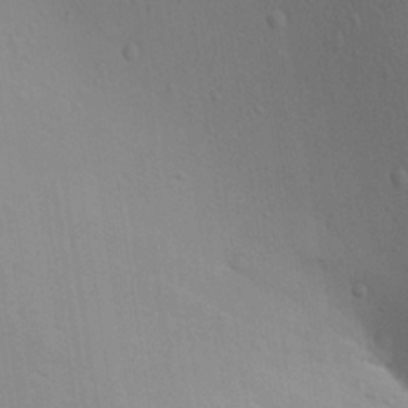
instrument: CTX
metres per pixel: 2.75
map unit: Ave
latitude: 23.1403
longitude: -136.8380
